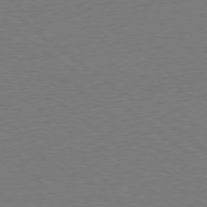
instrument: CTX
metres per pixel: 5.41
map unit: Ap
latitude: -79.0864
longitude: -98.7246
